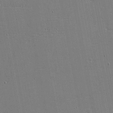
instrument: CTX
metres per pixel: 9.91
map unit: eHh
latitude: -4.1416
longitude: -80.8191
